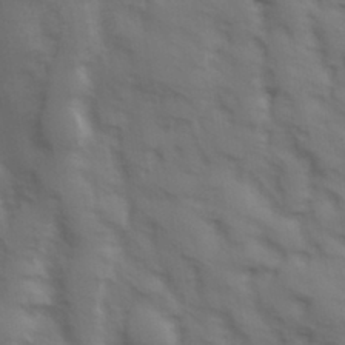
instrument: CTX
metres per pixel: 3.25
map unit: Hve
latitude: 32.7246
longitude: 150.1984
